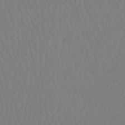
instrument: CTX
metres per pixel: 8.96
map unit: HNhu
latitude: -49.2943
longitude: 101.1242
